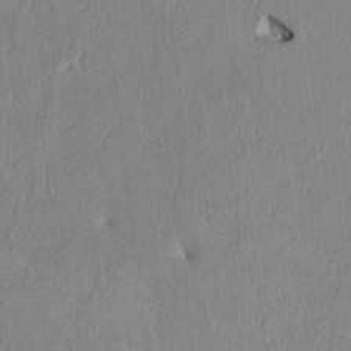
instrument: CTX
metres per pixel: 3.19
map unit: Htu
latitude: 3.5749
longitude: 152.3495
